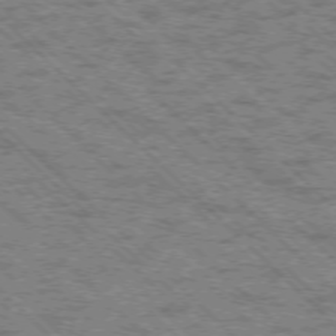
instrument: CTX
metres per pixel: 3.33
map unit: Ap
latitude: -76.1417
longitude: -80.2522
